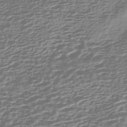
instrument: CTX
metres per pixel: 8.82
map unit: HNhu
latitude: -43.6343
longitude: 106.3496
